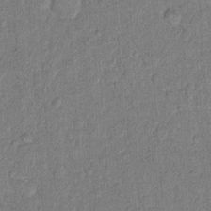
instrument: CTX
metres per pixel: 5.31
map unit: Hto
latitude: 10.3467
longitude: -61.5749
